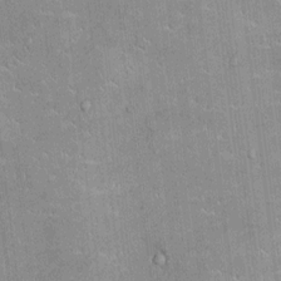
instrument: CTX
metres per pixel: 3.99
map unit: Ht
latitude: -3.9556
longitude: -13.6127
